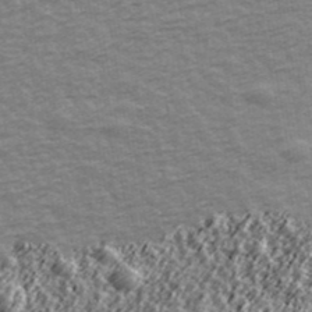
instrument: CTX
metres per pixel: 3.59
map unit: Ave
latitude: 42.5546
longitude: -113.3859
